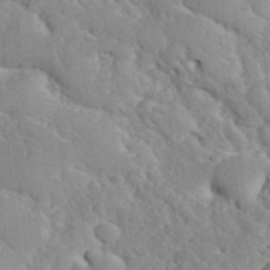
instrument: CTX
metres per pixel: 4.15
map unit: eHh
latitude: 36.2145
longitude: -67.0080
